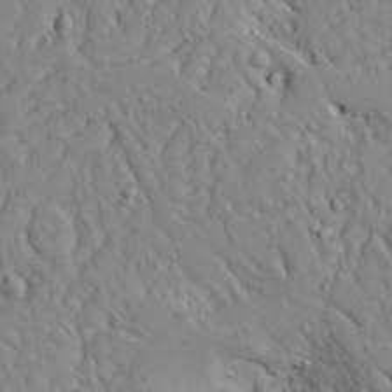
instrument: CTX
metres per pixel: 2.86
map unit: Aa
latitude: 27.1025
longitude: -128.4790
